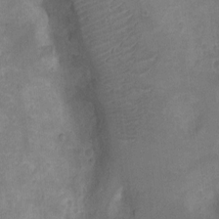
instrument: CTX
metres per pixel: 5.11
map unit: Ht
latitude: -3.2942
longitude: -15.8206
